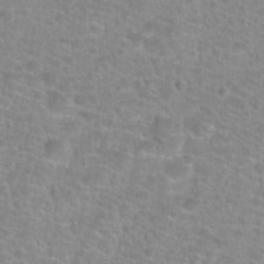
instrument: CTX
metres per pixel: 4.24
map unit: Hto
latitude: 24.6868
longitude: -48.4601
